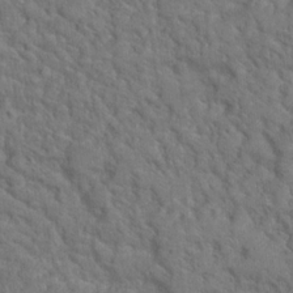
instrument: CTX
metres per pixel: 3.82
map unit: Hto
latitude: 18.8758
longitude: -34.8947
